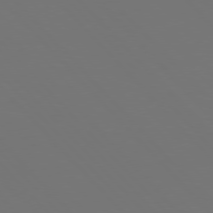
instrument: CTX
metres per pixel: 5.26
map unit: Hpe
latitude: 76.6868
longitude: -169.1781
